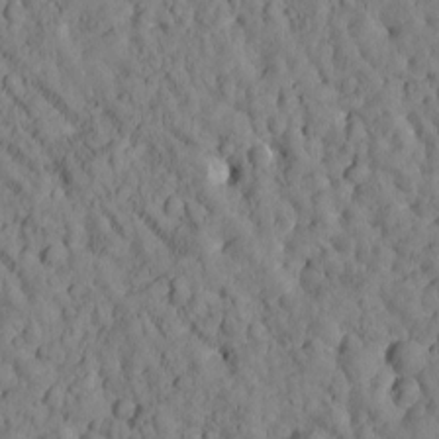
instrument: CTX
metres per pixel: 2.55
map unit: Htu
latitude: -3.2753
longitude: 174.1794
